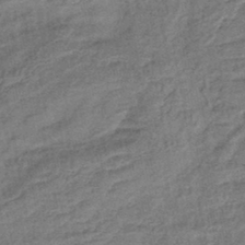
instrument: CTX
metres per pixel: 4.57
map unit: lHb
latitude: -42.9919
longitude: 80.0283
